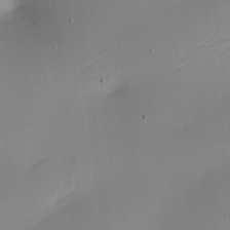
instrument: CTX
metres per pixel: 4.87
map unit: Nhe
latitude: -19.7856
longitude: 144.1039
